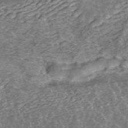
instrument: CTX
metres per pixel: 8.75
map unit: ANa
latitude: 45.0836
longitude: 25.2754
